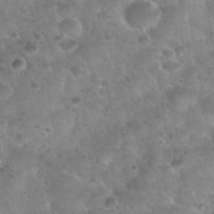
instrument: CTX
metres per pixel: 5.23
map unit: Nhu
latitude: 31.5749
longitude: -52.3090
